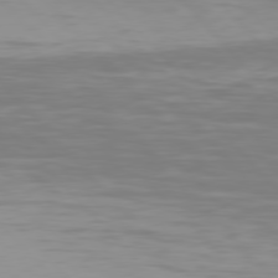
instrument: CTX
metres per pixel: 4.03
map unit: Hpe
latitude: 77.1025
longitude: -168.9514
